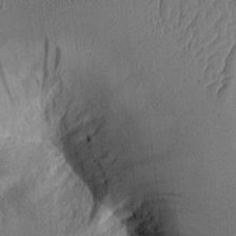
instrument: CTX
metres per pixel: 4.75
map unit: Aa
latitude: 9.3104
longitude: -127.2915
